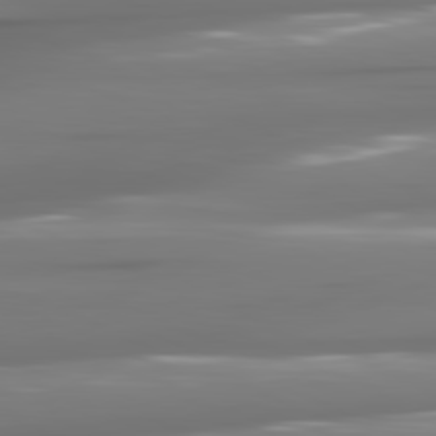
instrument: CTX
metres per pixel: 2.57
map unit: lApd
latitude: 81.3671
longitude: -142.5735
